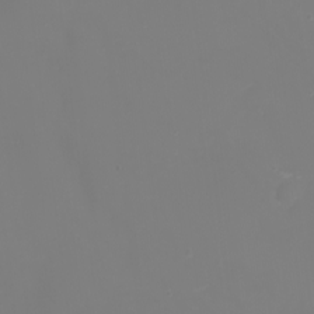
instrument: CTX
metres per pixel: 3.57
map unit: eHh
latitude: -2.0472
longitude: -75.3671
